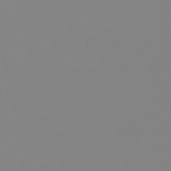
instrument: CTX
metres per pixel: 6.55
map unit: eHb
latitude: -49.4455
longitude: 85.0864
